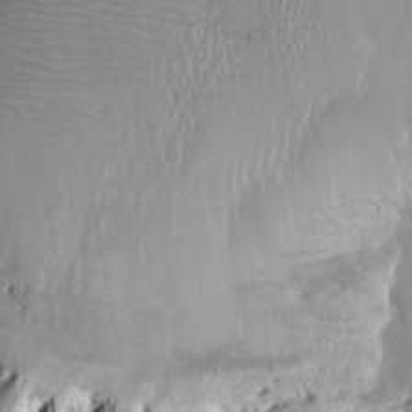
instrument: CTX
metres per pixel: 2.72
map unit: HNhu
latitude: 3.3859
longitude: -4.5924
